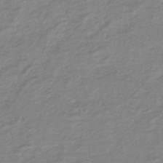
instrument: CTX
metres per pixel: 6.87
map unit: lHb
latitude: -41.9556
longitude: 52.5951
